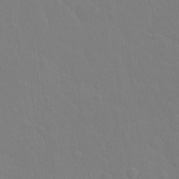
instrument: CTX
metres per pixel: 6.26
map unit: Hto
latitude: -3.4454
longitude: -34.9324
